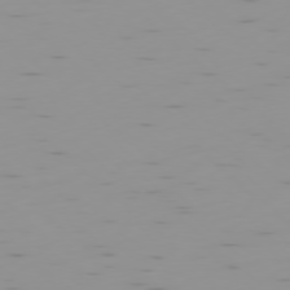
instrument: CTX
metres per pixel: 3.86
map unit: Ap
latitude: -78.1794
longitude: -64.4223
